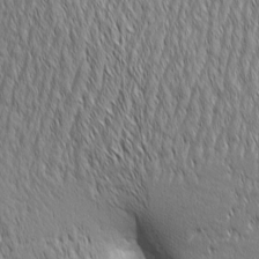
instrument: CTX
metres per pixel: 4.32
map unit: Aa
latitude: 6.8947
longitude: -129.8205
